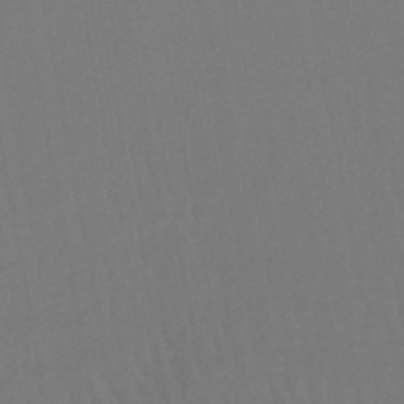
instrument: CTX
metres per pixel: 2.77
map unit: lHb
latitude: -46.2928
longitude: 77.5777
